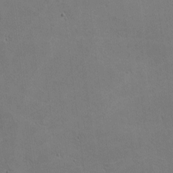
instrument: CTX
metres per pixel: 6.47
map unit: lHvf
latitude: -9.7100
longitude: -102.1011
